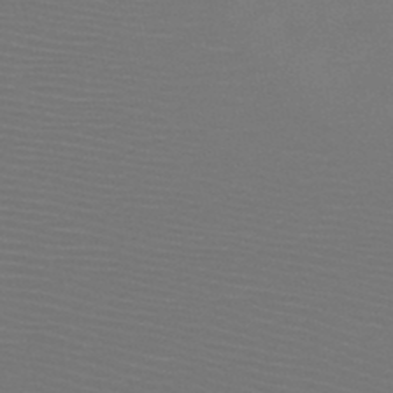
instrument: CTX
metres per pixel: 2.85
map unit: HNb
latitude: -47.6533
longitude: -43.4804
